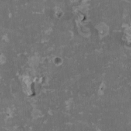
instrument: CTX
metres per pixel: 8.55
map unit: HNhu
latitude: 2.1578
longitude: -3.8205
